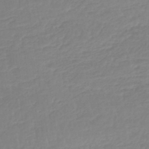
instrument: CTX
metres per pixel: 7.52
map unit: lHb
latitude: -44.8219
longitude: 70.8030
